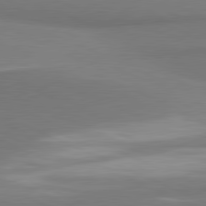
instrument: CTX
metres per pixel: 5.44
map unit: lApd
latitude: 81.3482
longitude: 163.6911
